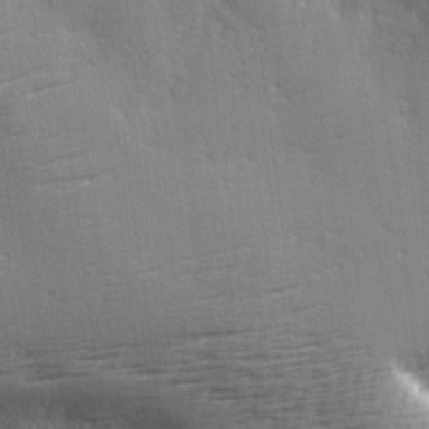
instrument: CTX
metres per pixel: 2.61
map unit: Ave
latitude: 2.0633
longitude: -111.3482
